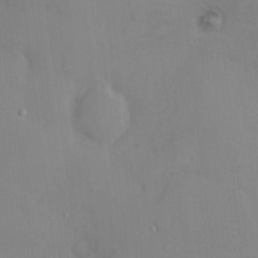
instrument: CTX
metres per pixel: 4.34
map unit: HNhu
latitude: 5.1592
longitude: -4.4223
